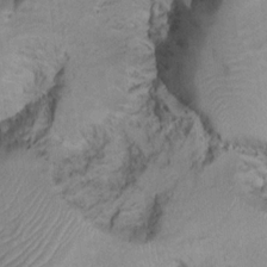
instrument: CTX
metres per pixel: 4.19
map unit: Nhu
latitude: 13.5560
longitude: -28.9702
